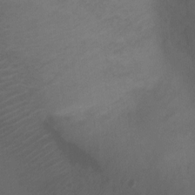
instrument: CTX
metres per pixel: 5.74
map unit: Ht
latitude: -11.2376
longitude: -34.9702
